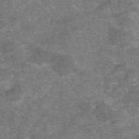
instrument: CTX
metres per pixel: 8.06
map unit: eAb
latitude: 46.4979
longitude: 104.5573
